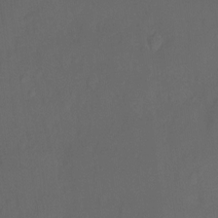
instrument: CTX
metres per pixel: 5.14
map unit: Ht
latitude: -10.1795
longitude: -46.5924
